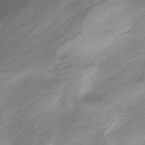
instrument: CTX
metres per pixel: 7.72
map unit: HNhu
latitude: -40.7841
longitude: 100.3306
